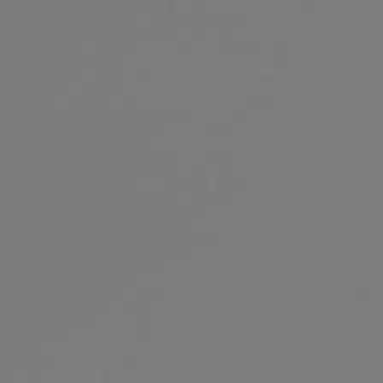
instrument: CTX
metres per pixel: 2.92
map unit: lHb
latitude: -47.2565
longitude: 60.2551
